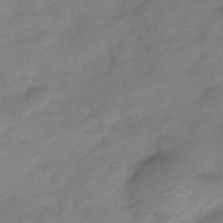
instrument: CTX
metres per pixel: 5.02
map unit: Nve
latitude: -18.2739
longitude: 107.8989
